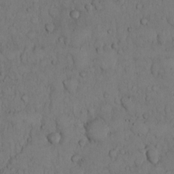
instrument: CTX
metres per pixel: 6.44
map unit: Hto
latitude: 9.6316
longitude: -57.6882
